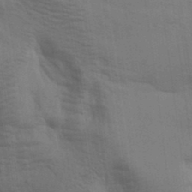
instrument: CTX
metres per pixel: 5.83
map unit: lAa
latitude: 18.9702
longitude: -139.0269
